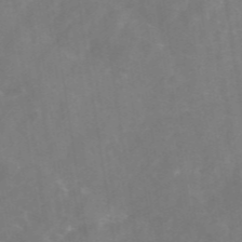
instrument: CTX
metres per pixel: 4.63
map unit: eAb
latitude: 46.4601
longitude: 126.6896
